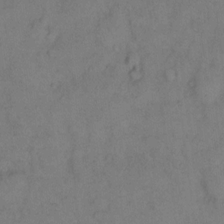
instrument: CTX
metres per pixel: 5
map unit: eHh
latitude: 12.9325
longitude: -63.1970
